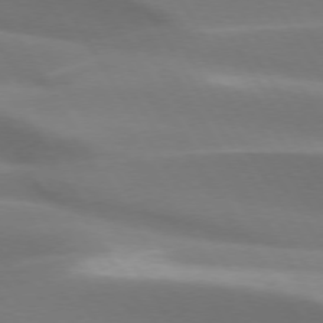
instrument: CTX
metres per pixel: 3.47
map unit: lApd
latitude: 73.7828
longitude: -50.0444
